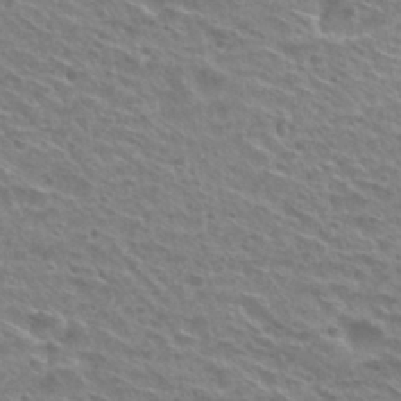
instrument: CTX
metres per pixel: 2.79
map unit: Nhu
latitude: 29.9528
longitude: -48.8758
